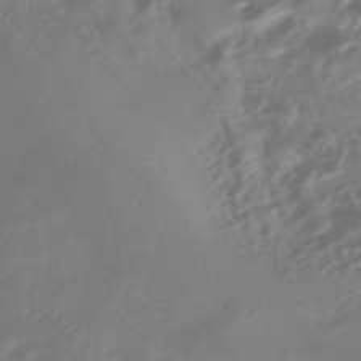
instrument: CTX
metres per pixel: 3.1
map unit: HNhu
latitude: -43.5588
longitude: 91.2565
